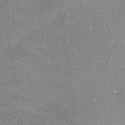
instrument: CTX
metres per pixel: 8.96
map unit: lHvf
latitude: -12.3684
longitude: -103.7827
